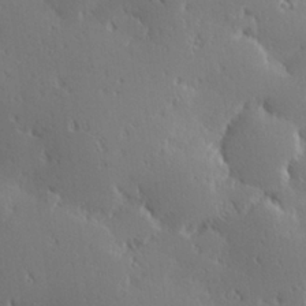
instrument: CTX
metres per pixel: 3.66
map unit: Hve
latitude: 27.5749
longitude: -93.1025
